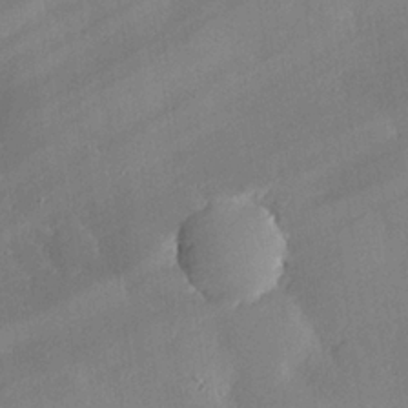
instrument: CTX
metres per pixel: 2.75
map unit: eHh
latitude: 24.5923
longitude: -90.8569
